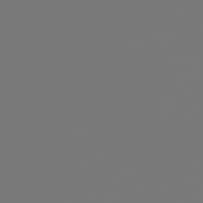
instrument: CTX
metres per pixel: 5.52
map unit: lApd
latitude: 79.0648
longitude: 176.5196
